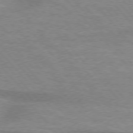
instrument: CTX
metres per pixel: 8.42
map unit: lApd
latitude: 75.8205
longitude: -59.2159
